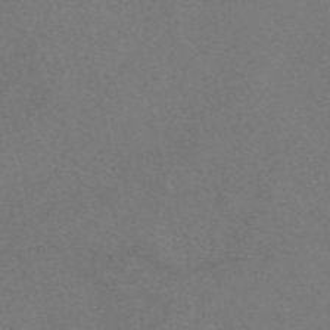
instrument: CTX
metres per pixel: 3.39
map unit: eAb
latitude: 47.9717
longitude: 109.6911
